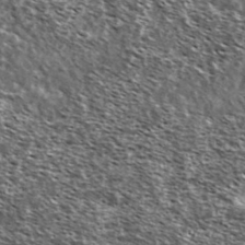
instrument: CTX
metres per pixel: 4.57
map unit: Ave
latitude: 38.4412
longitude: -108.3845
